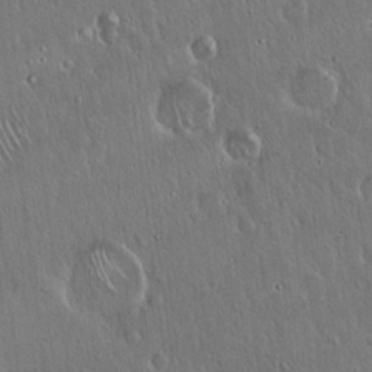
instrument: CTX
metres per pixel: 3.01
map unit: Hto
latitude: 17.5749
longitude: -56.6679
